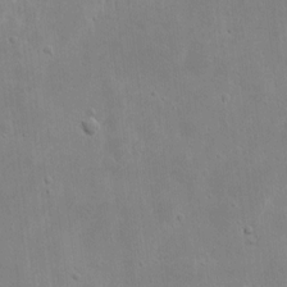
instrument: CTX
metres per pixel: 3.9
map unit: eHh
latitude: 8.5357
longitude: -72.5168
